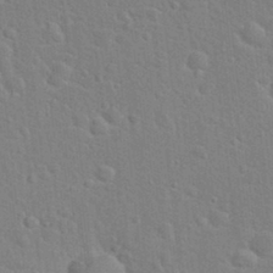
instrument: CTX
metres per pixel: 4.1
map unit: Hto
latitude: 22.0255
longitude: -47.2726
